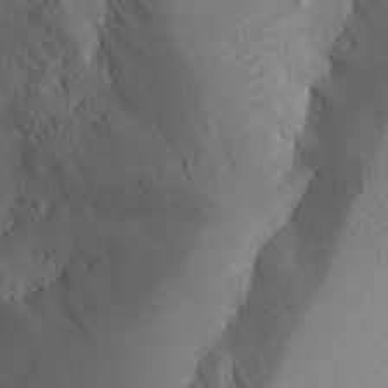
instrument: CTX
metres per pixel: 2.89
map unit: Aa
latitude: 23.2537
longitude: -127.0648
